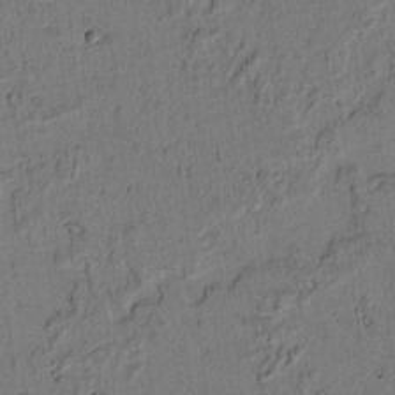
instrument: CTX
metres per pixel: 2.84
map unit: lAvf
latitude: 4.7624
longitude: 168.8974
